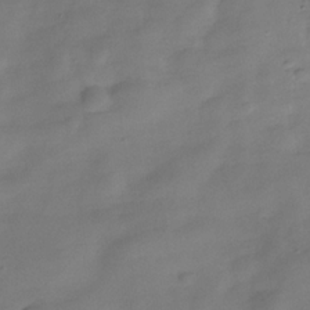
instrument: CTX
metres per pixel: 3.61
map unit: Hve
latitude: -31.6911
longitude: 93.2187
